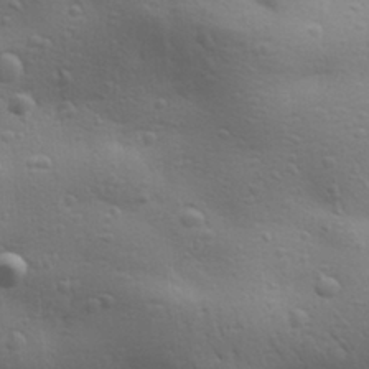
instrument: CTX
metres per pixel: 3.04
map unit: Aa
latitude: 29.6694
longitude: -139.5371
